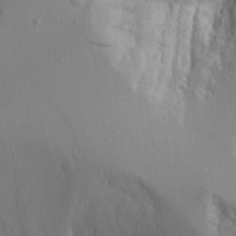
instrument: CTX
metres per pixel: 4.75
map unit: Aa
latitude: 15.2726
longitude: -143.1025
